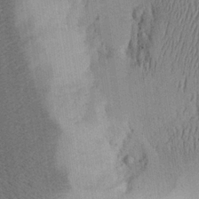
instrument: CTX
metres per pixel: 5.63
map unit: Aa
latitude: 27.1592
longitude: -134.1955
